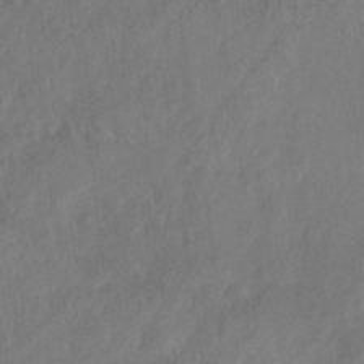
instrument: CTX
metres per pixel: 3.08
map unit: Nhe
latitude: -36.8030
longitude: -176.6679
